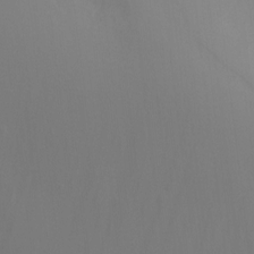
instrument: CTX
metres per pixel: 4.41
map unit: Ht
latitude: -5.0486
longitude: -24.7435
